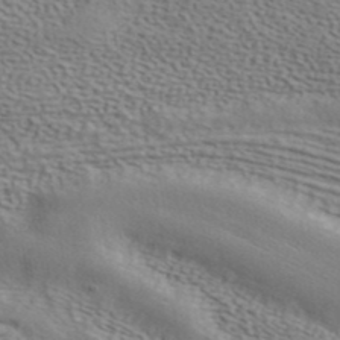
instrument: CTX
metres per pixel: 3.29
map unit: ANa
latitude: 41.5182
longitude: 55.7289
